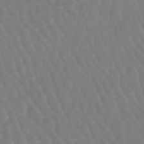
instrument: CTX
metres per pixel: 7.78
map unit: eHb
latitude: -45.9367
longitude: 79.2187
